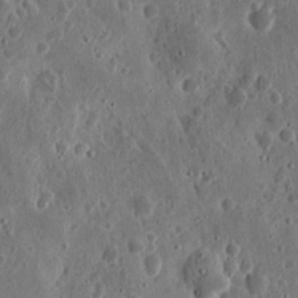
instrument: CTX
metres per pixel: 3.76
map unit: eHh
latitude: 11.5182
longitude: -73.8584
